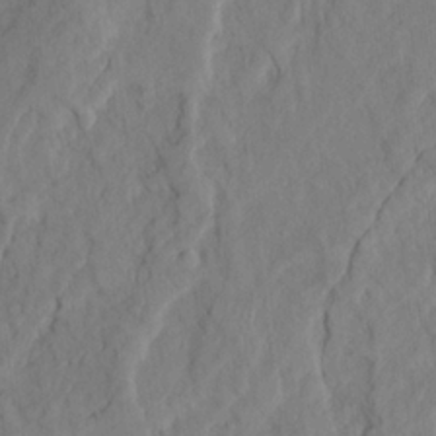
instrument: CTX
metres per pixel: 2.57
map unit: Ave
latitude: 23.4237
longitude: -132.9325
